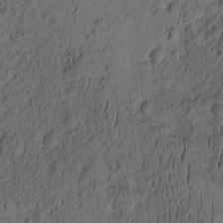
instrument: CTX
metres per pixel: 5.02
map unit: eHh
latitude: -1.1243
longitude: 15.9178
